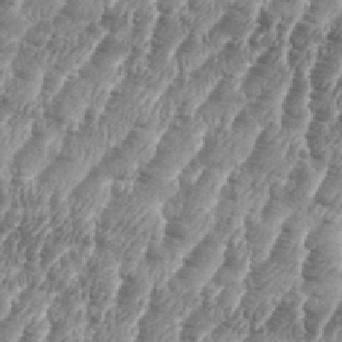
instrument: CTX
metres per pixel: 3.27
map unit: eHh
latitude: 36.2901
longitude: -136.9703
